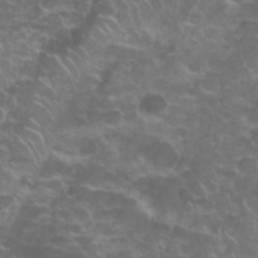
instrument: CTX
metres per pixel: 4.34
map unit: Nhu
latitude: 28.1955
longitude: -61.0836
